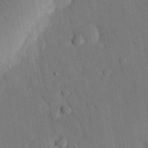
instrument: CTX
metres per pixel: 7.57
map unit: eHh
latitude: 27.7072
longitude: -80.1767
